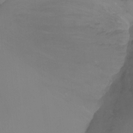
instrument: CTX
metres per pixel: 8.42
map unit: Ht
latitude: -11.7289
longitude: -44.4601
